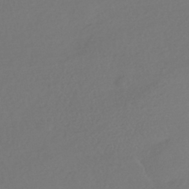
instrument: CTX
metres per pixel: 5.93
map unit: HNhu
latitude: -42.5573
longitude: 93.5777
